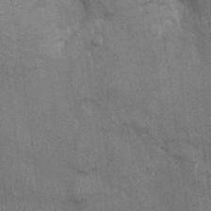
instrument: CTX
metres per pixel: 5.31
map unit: Nhu
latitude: -0.5385
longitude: -15.6505
